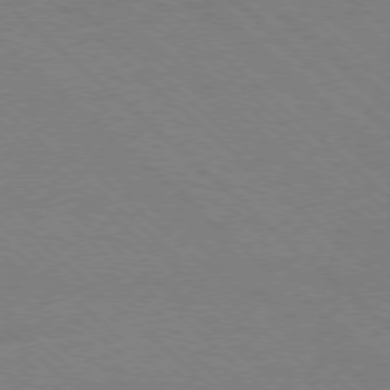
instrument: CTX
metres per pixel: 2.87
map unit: Ap
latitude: -78.3495
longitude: -85.1025
